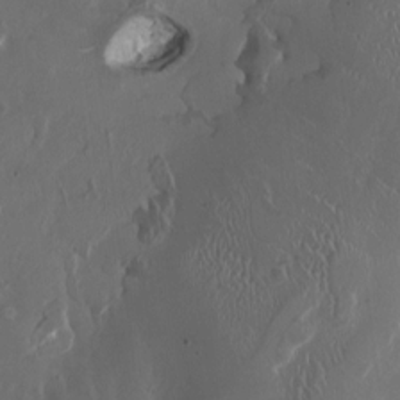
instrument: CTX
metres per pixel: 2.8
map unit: HNhu
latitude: 1.4615
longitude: -4.5924
